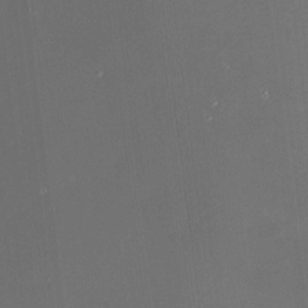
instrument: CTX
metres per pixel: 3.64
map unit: HNhu
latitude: 6.9136
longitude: 8.6707
